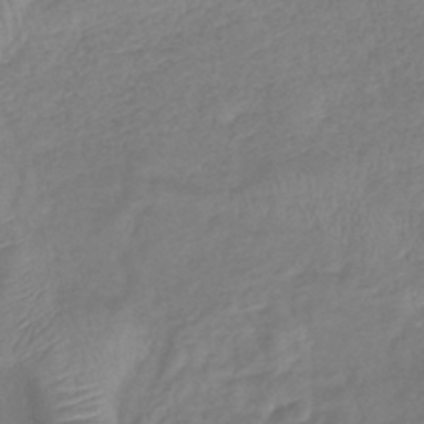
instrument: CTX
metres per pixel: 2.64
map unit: lHb
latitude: -41.0486
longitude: 78.9919
